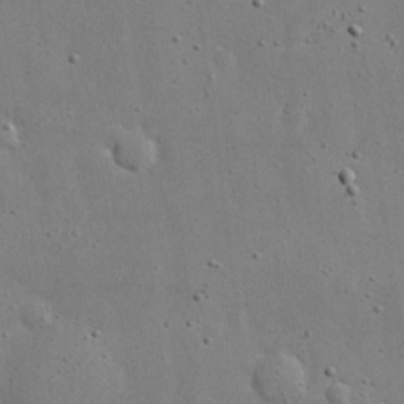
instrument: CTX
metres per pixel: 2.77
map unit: eHh
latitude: 20.3845
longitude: -71.5938
